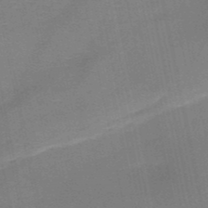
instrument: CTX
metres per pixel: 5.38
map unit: HNb
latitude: -50.6329
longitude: -42.4601
